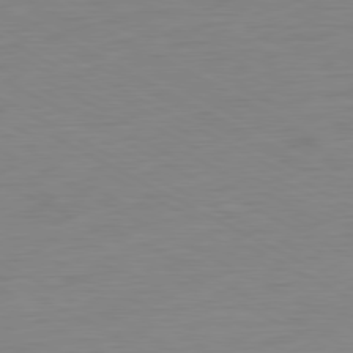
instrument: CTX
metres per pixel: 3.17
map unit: Ap
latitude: -80.7274
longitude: -78.1767
